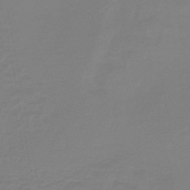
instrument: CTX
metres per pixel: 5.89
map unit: lHb
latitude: -42.1227
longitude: 64.0472
